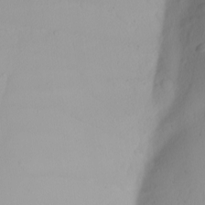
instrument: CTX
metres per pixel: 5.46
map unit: Nhu
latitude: -5.6722
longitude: -94.8569
